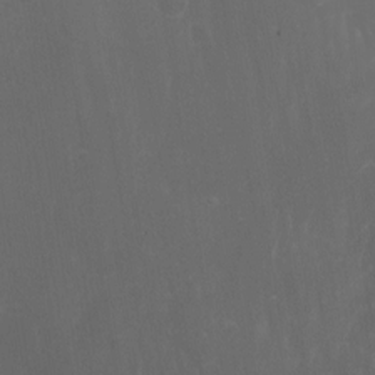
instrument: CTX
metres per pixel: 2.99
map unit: Nhu
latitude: -6.4818
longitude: -67.7071
